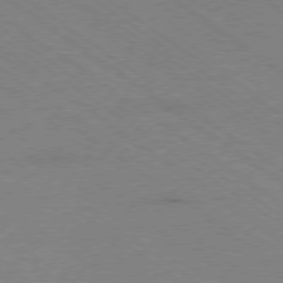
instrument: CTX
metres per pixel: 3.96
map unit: Ap
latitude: -79.1620
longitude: -99.0836
